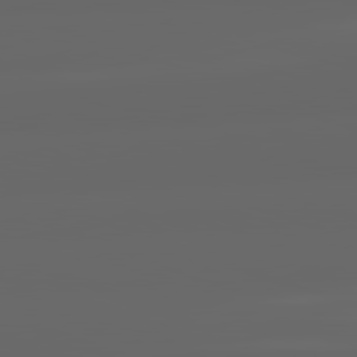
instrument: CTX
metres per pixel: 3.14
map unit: lApd
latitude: 82.1577
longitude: -170.1200
